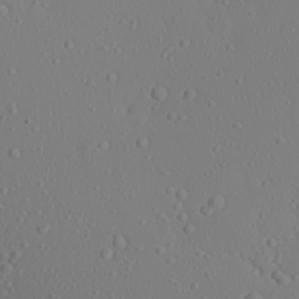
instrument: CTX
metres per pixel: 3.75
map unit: Aa
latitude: 23.2348
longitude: -146.0633
